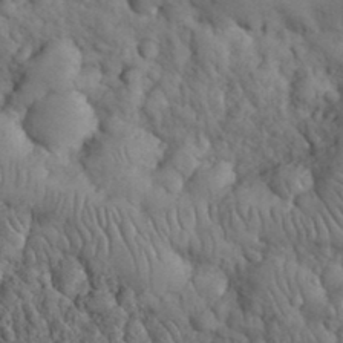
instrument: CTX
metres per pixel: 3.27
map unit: eHh
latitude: 32.7435
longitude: -66.8946
